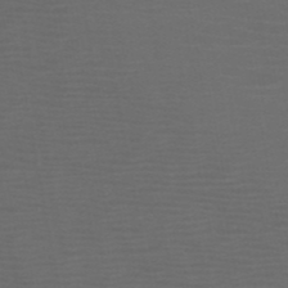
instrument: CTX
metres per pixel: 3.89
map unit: HNb
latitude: -50.0850
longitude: -46.0255
